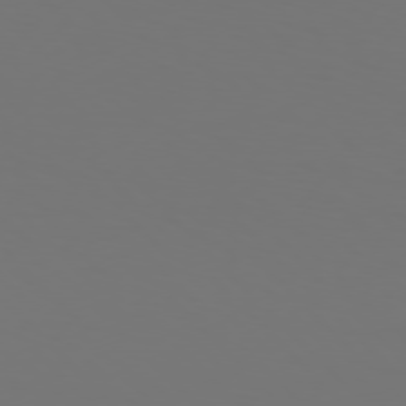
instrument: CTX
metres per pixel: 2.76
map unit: Hpe
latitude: 77.0080
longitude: -133.8205
